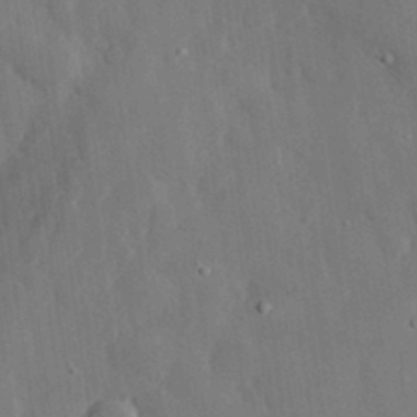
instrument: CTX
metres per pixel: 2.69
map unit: eHh
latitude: 28.8002
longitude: -80.1767
